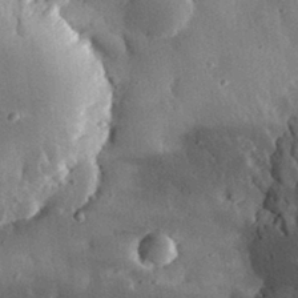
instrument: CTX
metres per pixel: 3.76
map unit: eHh
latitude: 31.0459
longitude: -80.4601
